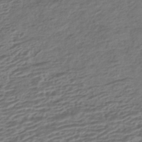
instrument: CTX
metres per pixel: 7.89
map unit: HNhu
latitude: -42.8408
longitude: 104.9164
